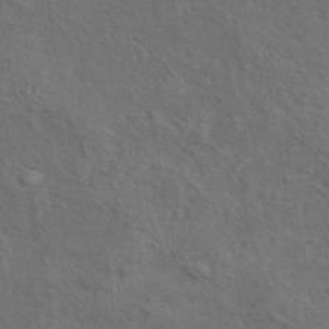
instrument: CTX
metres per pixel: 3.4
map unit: eAb
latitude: 43.7072
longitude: 112.6141
